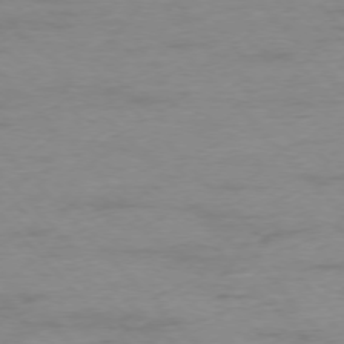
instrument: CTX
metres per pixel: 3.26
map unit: Ap
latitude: -76.8597
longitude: -82.9891
